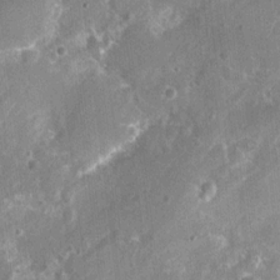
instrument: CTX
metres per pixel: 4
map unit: Nhu
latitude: 7.3482
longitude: -20.0822
